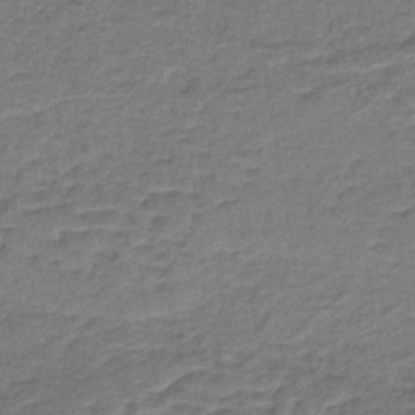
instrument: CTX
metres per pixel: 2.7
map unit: lHb
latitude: -38.6897
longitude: 59.2753
